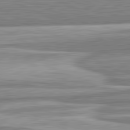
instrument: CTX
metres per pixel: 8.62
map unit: lApd
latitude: 82.6868
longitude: 167.9556
